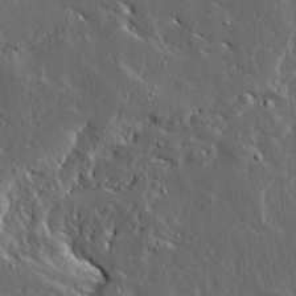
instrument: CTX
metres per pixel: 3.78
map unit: Ave
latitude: 14.5357
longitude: -138.3467
